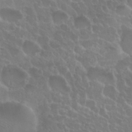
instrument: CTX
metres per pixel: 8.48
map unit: Nhu
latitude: 29.7260
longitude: -54.8758
